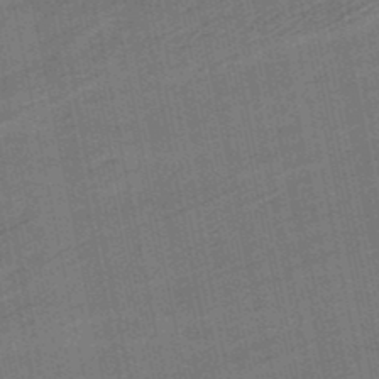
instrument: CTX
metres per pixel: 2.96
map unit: lHb
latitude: -49.1620
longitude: 74.8408
